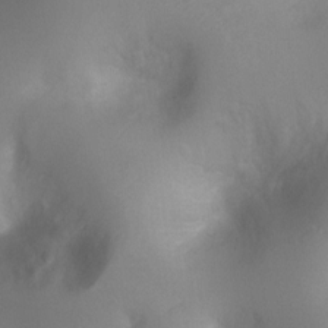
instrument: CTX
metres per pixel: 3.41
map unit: Ht
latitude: -7.0864
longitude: -23.6316
